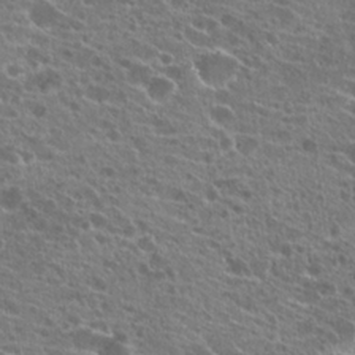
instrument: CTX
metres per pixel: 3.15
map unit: Hto
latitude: 21.7639
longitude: -40.0633
